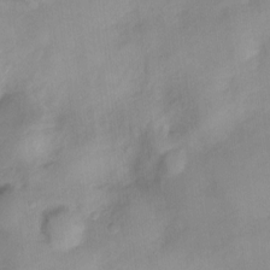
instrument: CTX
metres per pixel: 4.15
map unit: Nhu
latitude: -13.4077
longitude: -40.6490
